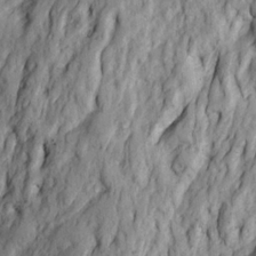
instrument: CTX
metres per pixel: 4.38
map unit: Ave
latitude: 22.8191
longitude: -132.5735
